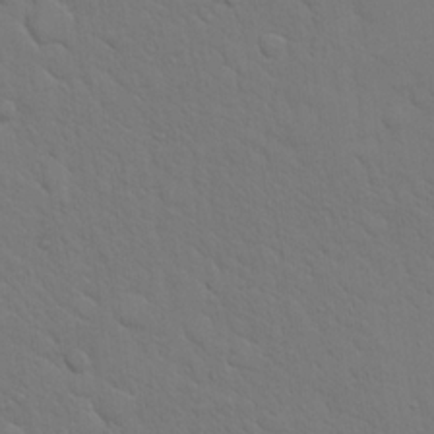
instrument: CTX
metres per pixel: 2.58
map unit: eHh
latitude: 18.4979
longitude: -63.0270
